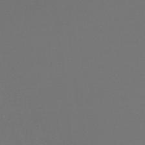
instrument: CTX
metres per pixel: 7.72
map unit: lHb
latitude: -47.1431
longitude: 65.3321
